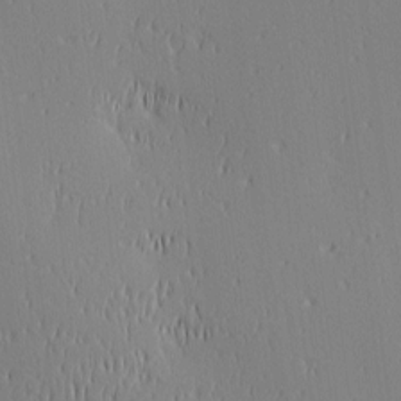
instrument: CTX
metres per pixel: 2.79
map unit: Ave
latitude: 2.9324
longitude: -114.3656
